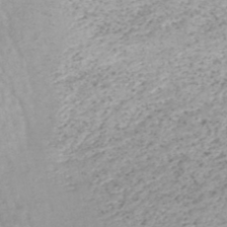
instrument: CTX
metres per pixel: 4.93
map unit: HNhu
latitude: -47.0297
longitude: 103.0109
